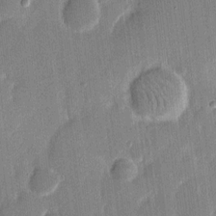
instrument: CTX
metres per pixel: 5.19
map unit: eHh
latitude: 14.5168
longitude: -70.5735
